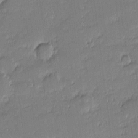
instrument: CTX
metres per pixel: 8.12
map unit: eHh
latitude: -1.9179
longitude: -83.2348
